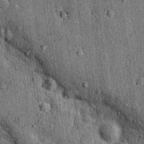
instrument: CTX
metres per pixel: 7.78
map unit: Nhu
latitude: 15.8395
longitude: -32.3467
